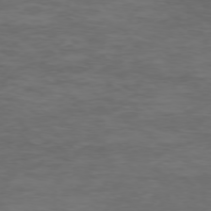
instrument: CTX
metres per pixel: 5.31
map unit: Ap
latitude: -76.4440
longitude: -67.9528
